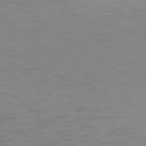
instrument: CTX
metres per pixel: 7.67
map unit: Hpe
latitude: 77.4804
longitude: -176.0444
